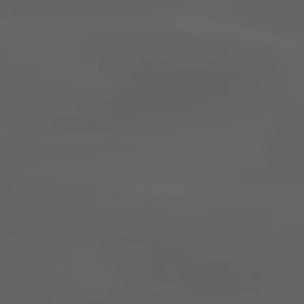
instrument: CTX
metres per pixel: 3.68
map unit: lApd
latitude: 80.0255
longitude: -88.7813
